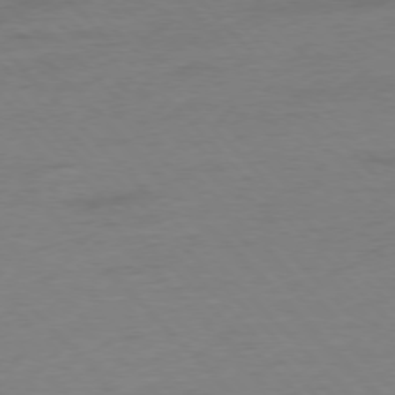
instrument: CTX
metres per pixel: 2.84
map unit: Hpe
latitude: -77.2565
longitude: -14.5357
